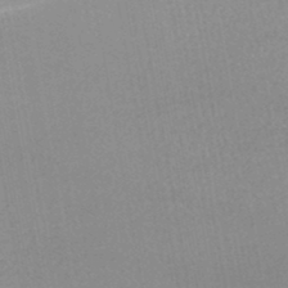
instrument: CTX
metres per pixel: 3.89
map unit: HNhu
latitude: -48.1984
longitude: 100.3117
